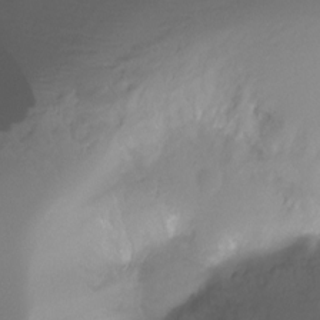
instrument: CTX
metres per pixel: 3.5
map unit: Ht
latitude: -16.0283
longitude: -44.9513
